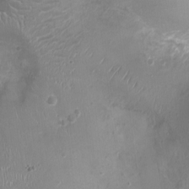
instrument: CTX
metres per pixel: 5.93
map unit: Ht
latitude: -4.7274
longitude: -15.8773
